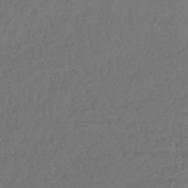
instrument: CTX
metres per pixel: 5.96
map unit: lHb
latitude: -43.3509
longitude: 75.7667
